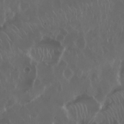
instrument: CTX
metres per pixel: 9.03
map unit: Nhu
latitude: 29.9150
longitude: -59.4049
